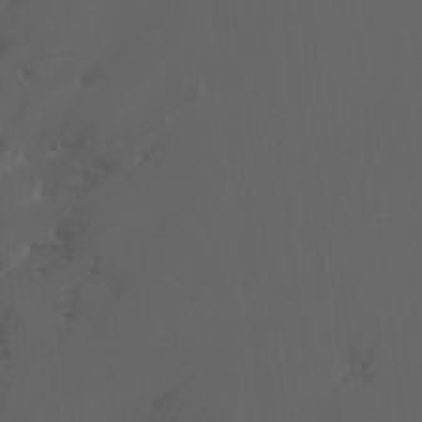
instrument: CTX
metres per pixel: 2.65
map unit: Ht
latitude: -12.3684
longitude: -44.6490
